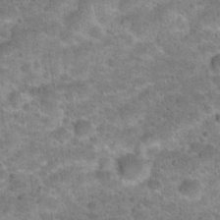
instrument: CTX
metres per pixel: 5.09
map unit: Hto
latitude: 21.9717
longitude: -49.6883
